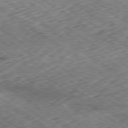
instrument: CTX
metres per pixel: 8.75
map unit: Hpe
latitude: -79.5021
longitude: 7.6155
